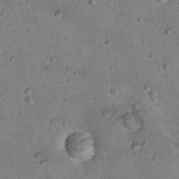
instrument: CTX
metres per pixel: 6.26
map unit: Nhu
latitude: 17.7828
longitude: -29.6316
